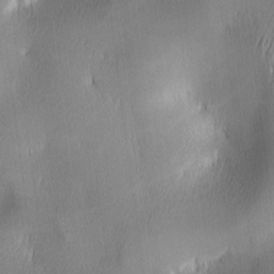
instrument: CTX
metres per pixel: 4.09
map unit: lAa
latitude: 2.0633
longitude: -117.3104
